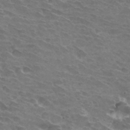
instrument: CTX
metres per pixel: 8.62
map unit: Hto
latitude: 33.1403
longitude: -43.2159
